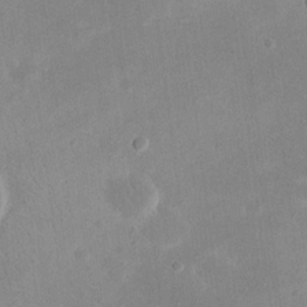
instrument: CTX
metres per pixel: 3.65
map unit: eHh
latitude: 19.6882
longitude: -70.4790
